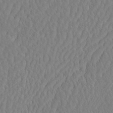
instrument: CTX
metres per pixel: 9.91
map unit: eHh
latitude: -3.7855
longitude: 15.1431
